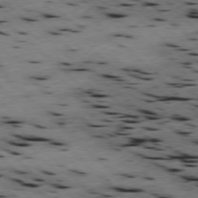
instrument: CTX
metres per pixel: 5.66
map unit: Hpe
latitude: -78.1605
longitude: -19.8394
